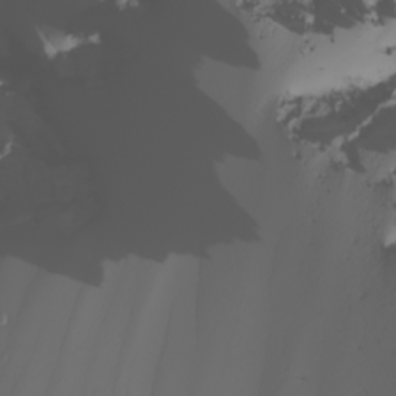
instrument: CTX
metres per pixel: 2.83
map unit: Nhu
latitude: -6.6329
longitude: -94.5168
